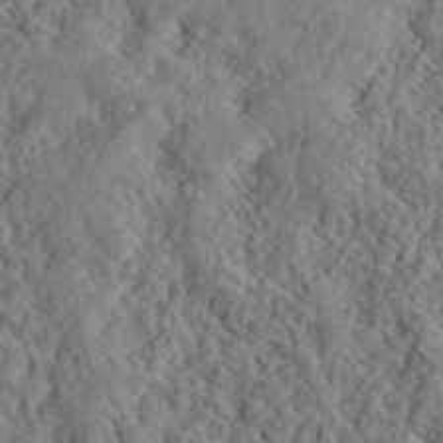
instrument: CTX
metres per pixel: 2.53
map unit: lHvf
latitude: 40.4789
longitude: -86.1389
